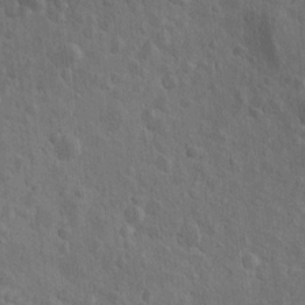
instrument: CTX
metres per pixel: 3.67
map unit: Htu
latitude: -5.1809
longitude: 156.6518
